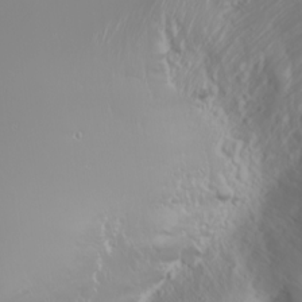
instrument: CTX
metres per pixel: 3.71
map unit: Nhu
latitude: -6.6518
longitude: -89.6127
